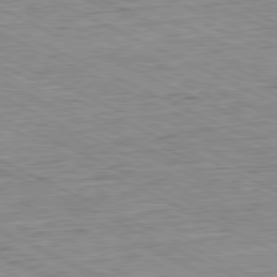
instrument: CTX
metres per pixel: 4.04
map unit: Hpe
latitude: -81.3699
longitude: 10.5952
